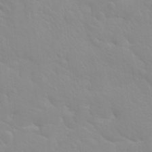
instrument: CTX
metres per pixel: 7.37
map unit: Hto
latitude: 20.2712
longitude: -33.2915
